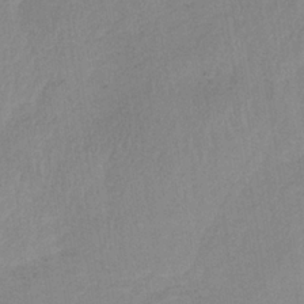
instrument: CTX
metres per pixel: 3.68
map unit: HNb
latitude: -33.6155
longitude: 63.4454
